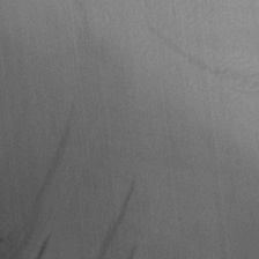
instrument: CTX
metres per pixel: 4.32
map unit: Aa
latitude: 25.6504
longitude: -134.5923
